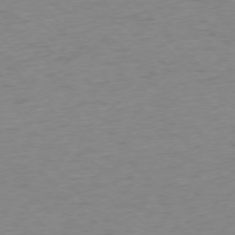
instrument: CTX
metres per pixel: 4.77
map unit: Ap
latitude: -76.5574
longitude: -63.9717
